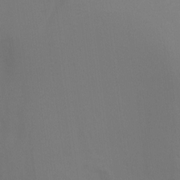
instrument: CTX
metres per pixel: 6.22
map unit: Ht
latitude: -8.7085
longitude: -28.6679
